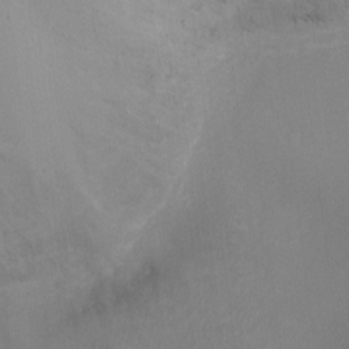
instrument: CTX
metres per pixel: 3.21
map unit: Ht
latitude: -1.8990
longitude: -20.0822
